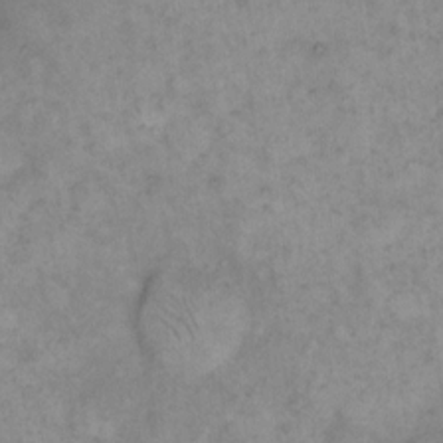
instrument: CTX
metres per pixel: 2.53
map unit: eHh
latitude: 14.9703
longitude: -65.8205
